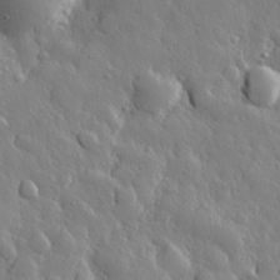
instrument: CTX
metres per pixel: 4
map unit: eHh
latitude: 30.1956
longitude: -78.6680
